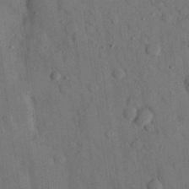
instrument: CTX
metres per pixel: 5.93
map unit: eHh
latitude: 26.4790
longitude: -76.7813
